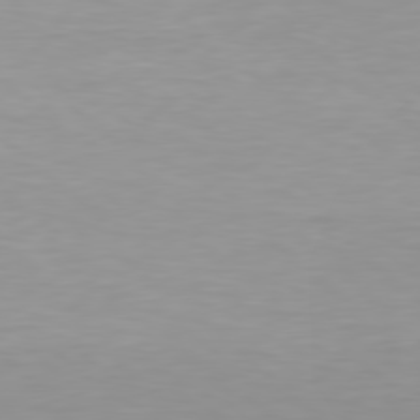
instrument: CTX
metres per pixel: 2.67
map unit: Hpe
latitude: 78.3845
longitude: -140.8946
